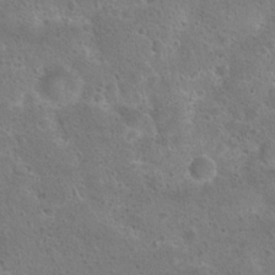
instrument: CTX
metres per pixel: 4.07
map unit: Hto
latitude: 23.4993
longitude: -48.7624
